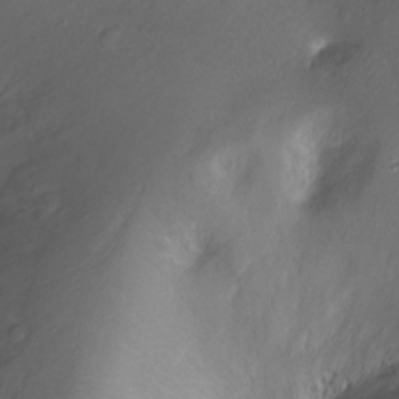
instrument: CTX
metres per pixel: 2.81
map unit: Nhu
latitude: -11.4077
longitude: -35.6127
